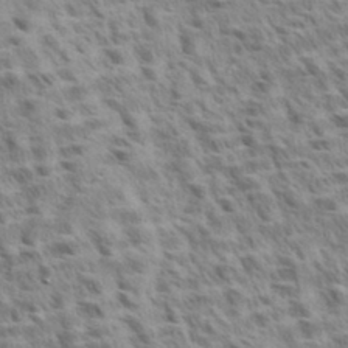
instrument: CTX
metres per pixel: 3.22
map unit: eHh
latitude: 33.2159
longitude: -141.0647
